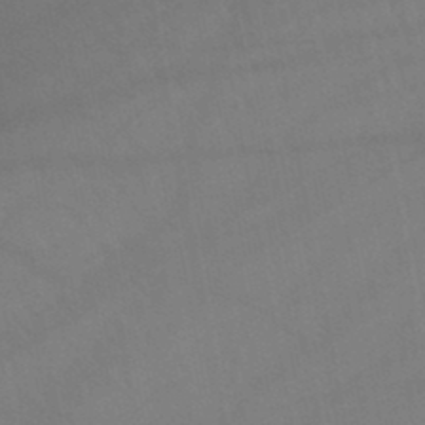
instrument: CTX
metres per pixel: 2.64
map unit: lHb
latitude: -45.4832
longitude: 77.2943
